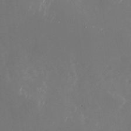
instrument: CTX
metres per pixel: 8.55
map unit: Nhu
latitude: -29.0675
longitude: -69.9717
